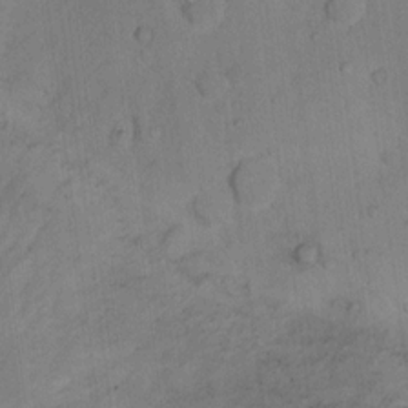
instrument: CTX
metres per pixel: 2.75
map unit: Ht
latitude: 12.6680
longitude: -40.4223
